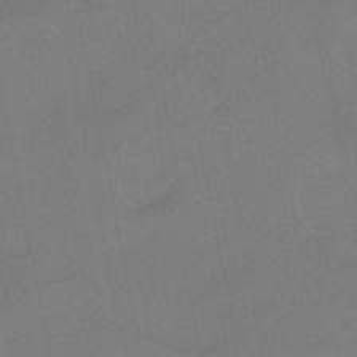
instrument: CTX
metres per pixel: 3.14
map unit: HNhu
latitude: -41.0297
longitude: 103.5210
